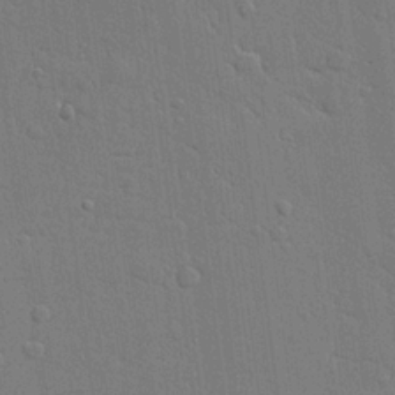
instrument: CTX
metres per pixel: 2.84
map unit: Aa
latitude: 20.7435
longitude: -124.7057
